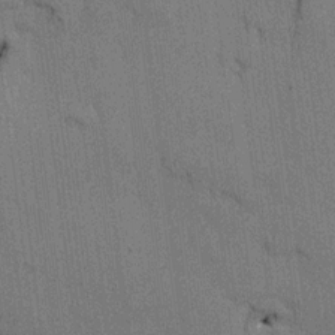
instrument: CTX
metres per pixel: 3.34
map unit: HNhu
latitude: 14.6869
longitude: 11.5210
